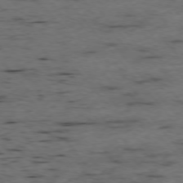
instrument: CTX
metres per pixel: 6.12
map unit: Ap
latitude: -76.3873
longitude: -90.6490
